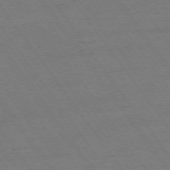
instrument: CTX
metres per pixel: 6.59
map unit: Ap
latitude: -74.5952
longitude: -77.8205
